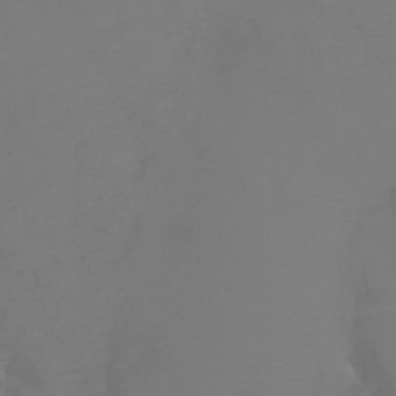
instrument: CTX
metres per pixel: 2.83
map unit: Htu
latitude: -6.1417
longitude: -72.5168
